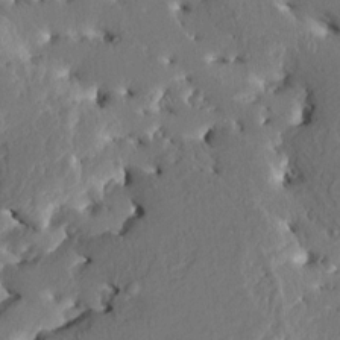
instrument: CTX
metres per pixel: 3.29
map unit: HNhu
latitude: 5.1970
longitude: -4.9136
